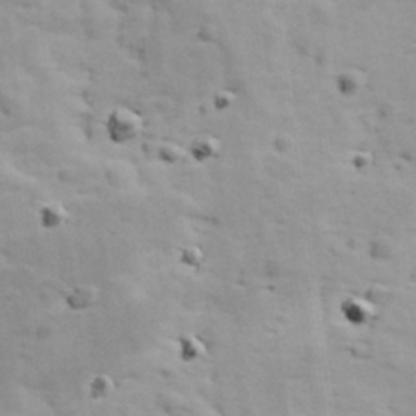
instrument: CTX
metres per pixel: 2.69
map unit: Ave
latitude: 11.7072
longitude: -104.7247
